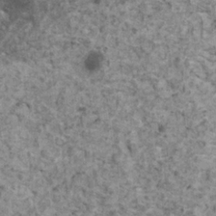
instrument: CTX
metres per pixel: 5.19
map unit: HNhu
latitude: 1.2725
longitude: 4.4818
